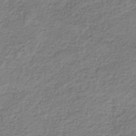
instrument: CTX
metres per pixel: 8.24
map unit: HNb
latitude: -35.0675
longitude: 53.5210
